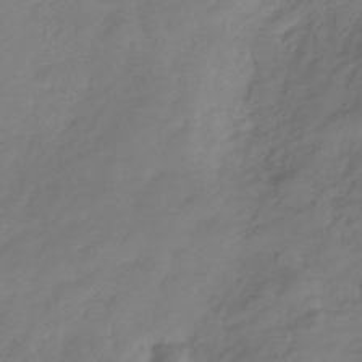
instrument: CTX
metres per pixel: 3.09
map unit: Hve
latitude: -31.5777
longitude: 90.1039
